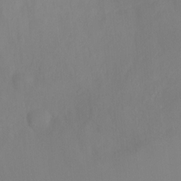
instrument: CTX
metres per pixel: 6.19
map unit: Ht
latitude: 2.4601
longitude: -34.3656
